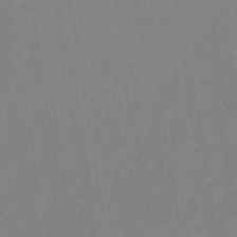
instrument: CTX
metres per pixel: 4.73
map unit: lHb
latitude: -40.4440
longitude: 74.4440
